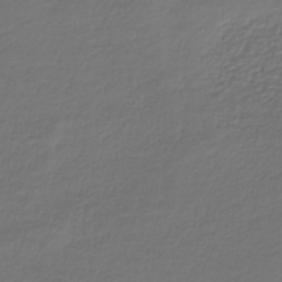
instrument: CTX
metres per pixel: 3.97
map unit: lHb
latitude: -42.5384
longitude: 65.6155
